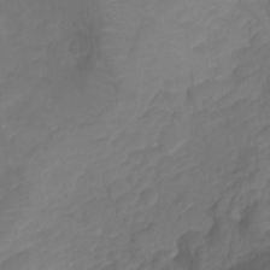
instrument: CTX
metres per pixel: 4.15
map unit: Ht
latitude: -10.3117
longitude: -35.3859
